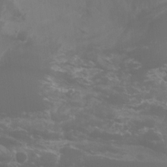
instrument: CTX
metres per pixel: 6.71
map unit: Aa
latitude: -8.8975
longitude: -78.4412
